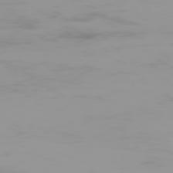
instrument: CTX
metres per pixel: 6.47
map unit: Hpe
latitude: -75.2187
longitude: -21.2726
